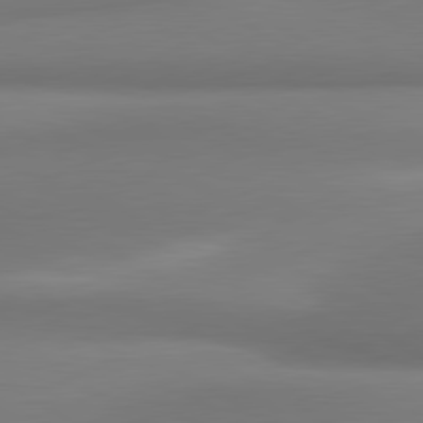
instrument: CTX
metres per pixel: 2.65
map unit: lApd
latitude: 80.3656
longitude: 174.3306
